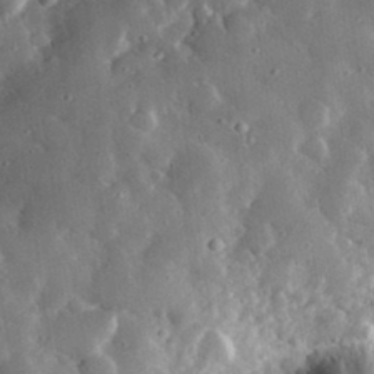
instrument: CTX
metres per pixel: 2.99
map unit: lHvf
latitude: 32.8758
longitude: -84.4601
